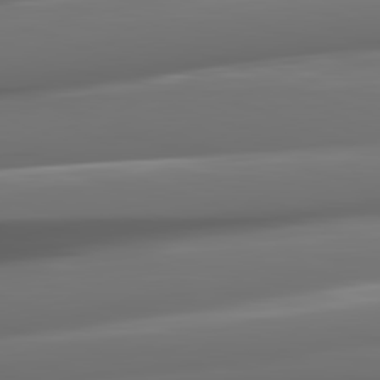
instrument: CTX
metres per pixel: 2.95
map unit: lApd
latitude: 82.1577
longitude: -148.3656
